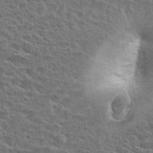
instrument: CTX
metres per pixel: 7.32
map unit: Hto
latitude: 24.5734
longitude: -47.6316
